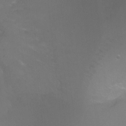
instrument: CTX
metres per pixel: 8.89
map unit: Ht
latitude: -7.0864
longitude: -28.5923
